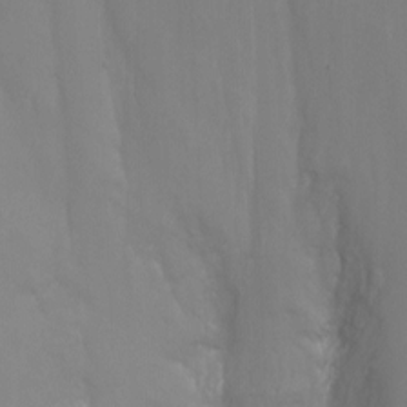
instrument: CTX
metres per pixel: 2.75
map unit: Nhu
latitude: -14.0283
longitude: -59.6694
